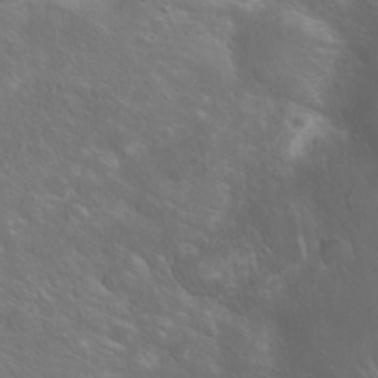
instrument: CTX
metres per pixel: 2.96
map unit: Hto
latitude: 19.5938
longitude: -54.3845
